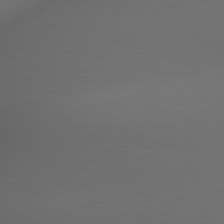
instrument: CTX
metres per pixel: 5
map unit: lApd
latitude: 79.2915
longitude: -173.4237
